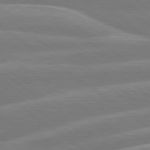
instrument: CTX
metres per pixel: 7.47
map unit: Hpe
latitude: 79.1970
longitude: -126.8191
